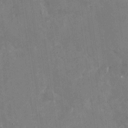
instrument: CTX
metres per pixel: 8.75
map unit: Nhu
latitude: -28.6896
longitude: -76.5923
